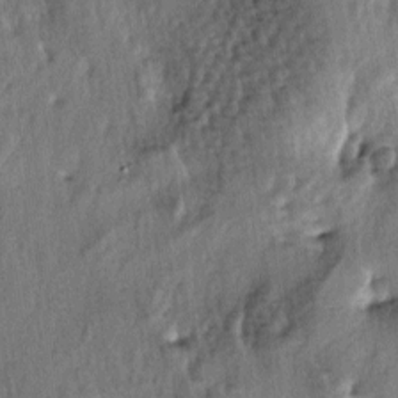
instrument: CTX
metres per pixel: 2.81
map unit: lAa
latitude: -5.1809
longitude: -125.0836
